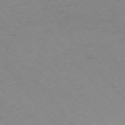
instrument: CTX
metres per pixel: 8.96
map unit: Ap
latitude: -75.4077
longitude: -70.6679
